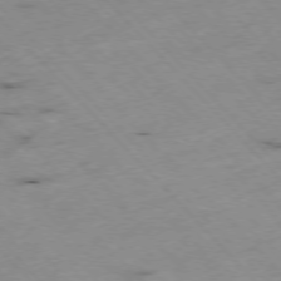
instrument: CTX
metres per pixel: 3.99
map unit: Ap
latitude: -77.0675
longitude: -60.8758
